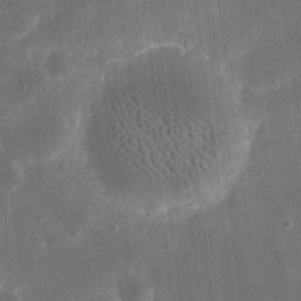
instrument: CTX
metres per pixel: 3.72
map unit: eHh
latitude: 20.0255
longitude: -67.6882
